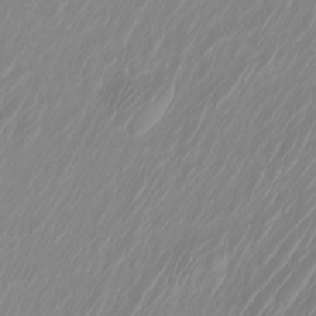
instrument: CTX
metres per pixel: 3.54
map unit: Htu
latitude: -4.9352
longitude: -72.5357
